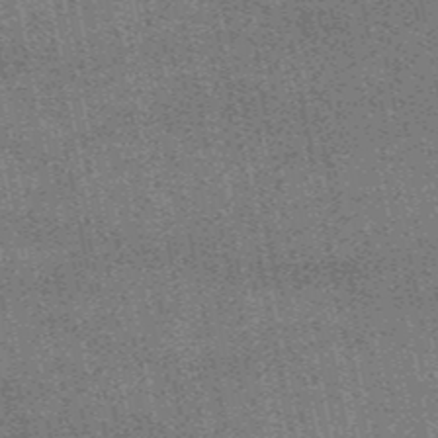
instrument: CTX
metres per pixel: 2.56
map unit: HNb
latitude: -52.3684
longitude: -42.4223
